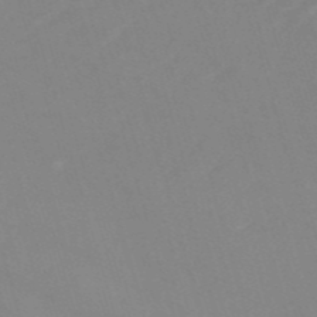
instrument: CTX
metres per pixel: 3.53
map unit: HNb
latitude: -53.6155
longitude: -49.5371
